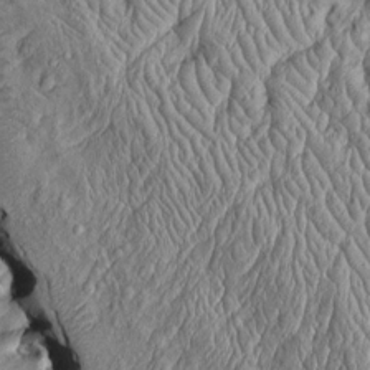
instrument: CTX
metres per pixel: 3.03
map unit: Htu
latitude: -6.0283
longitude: 157.3510
